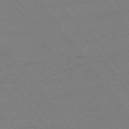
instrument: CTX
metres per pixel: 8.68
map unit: Ap
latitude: -74.3496
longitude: -77.3859
